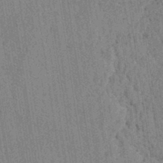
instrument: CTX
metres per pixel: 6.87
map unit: lAvf
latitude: 5.8394
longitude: 164.4251
